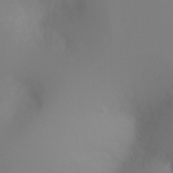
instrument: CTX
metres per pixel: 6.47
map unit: Ht
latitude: -5.8044
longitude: -26.0444
